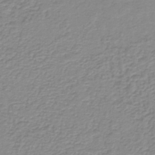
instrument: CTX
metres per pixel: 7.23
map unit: lHb
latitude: -40.2739
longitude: 60.9920
